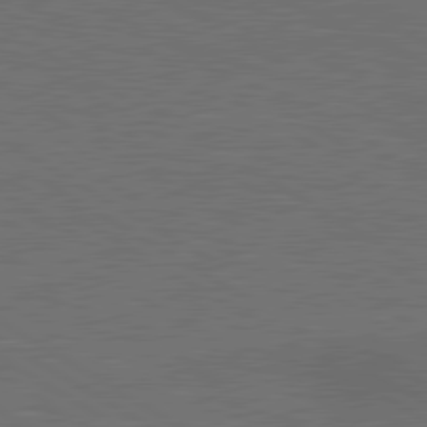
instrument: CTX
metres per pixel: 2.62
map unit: lApd
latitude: 80.4790
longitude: 118.1984
